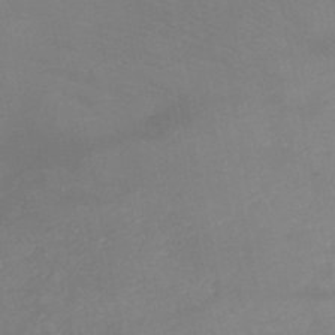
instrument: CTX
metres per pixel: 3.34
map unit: HNb
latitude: -49.1054
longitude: -40.7246
